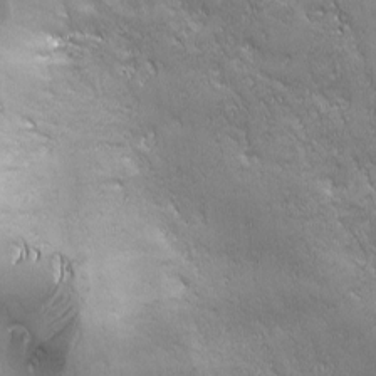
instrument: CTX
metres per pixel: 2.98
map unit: Ave
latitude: -7.2754
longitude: -121.5371
